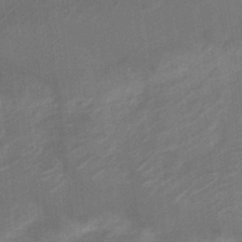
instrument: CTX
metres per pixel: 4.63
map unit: Nve
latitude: -19.5966
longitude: 106.7652
